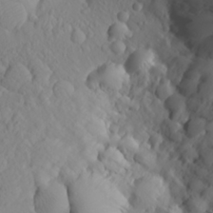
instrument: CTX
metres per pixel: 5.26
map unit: Aa
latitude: 23.8961
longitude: -146.1767
